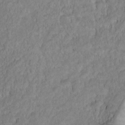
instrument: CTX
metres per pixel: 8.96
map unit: Ht
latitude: -1.8234
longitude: -32.8191
